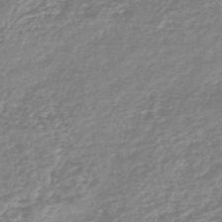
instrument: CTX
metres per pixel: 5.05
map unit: HNb
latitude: -48.8219
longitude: 58.6329
